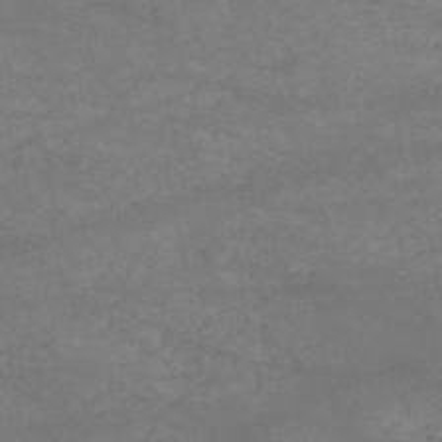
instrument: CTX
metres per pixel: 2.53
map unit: HNb
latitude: -51.9556
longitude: -39.9339
